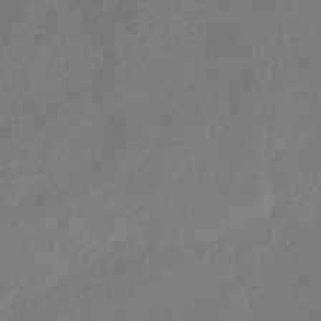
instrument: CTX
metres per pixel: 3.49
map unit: HNb
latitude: -35.2565
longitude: 51.3699
